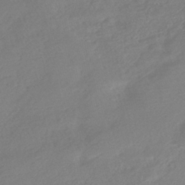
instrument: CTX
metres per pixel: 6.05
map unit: HNhu
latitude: -40.9164
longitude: 93.3132
